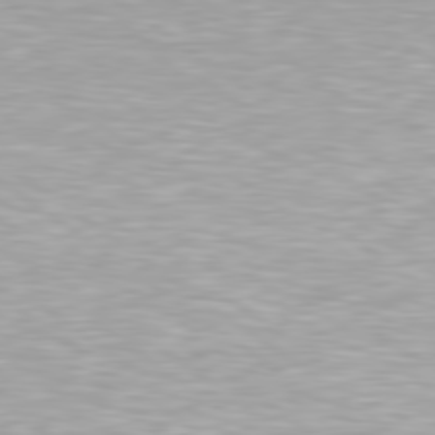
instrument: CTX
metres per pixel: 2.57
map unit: Hpe
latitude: 79.6316
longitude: -129.1214
